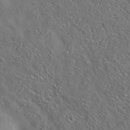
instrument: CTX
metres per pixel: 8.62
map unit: eAb
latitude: 35.4426
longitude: 109.9178
